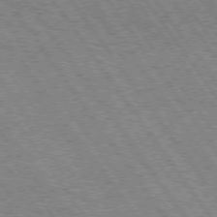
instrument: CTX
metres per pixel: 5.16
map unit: Hpe
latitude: 74.3845
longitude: -139.0647
